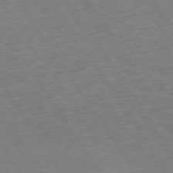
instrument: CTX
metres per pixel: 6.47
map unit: Hpe
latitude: 73.8773
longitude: -140.4223
